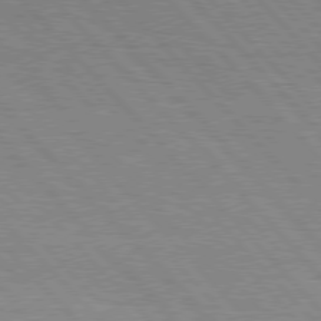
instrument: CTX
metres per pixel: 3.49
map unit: Hpe
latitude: 76.9324
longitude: -126.1956
